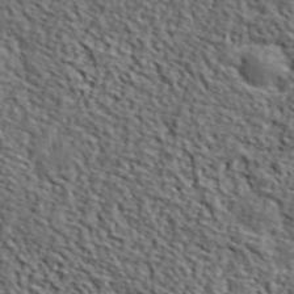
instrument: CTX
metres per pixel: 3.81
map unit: lHvf
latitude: 38.7624
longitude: -87.3670
